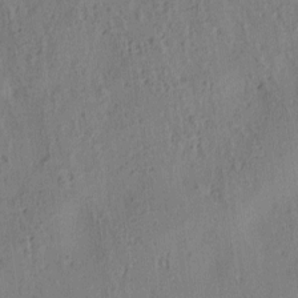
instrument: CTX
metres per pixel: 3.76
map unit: lAa
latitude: 5.8583
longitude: -114.6868
